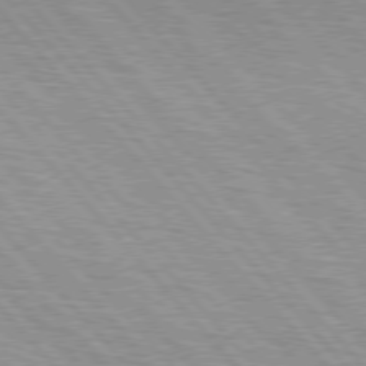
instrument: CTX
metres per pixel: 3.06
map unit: lApd
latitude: 76.3656
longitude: -72.5546
